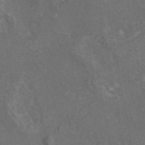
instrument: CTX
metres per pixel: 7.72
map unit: eAb
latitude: 46.3090
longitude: 108.3306
